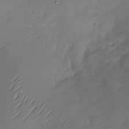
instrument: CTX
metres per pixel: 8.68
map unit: Nhu
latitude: -29.3132
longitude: -60.4979
